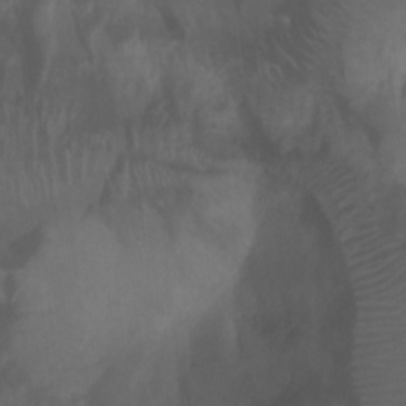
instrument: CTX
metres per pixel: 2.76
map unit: Ht
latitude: 2.0822
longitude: -24.5734
